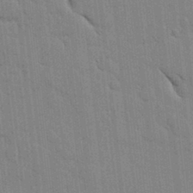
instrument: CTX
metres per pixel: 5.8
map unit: lHvf
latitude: 17.1403
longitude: -113.2915
